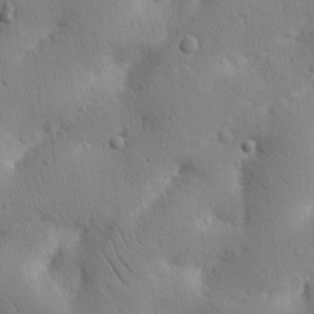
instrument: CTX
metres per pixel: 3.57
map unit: Nhu
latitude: 17.2348
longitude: -75.4049
